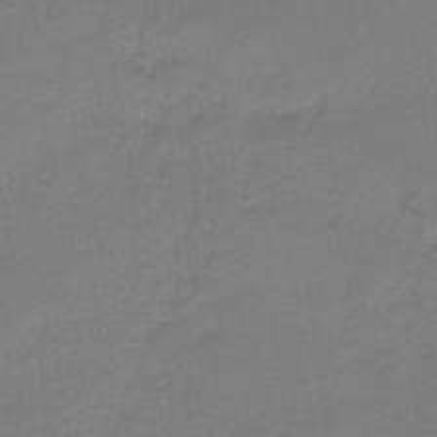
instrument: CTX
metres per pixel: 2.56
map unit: lHb
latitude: -42.1227
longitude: 57.9556
